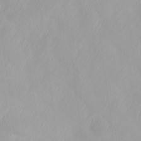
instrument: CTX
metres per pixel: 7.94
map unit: Ave
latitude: 13.0459
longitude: -105.6316
